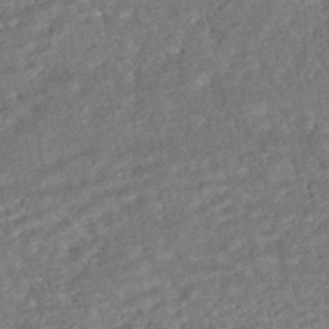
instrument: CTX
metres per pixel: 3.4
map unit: HNhu
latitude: -45.5210
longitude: 100.4440
